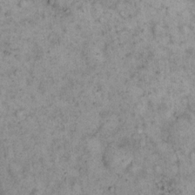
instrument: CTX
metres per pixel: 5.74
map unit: eHh
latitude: 17.5560
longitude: -62.2334
